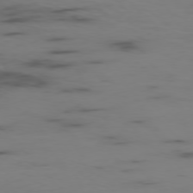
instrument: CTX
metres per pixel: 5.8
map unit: Ap
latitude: -76.9731
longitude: -66.1388
